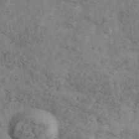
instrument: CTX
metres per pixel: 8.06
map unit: Ave
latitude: 41.7260
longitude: -110.5924
